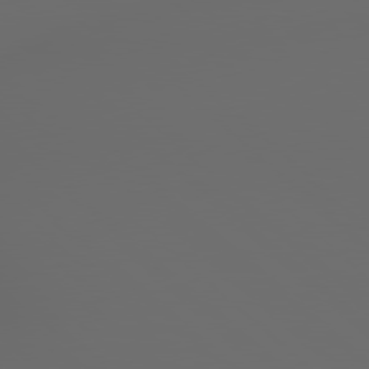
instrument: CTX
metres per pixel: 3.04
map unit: lApd
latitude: 79.0459
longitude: -166.8947
